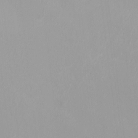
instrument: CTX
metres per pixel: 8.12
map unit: HNhu
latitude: -0.3685
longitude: -5.1403
